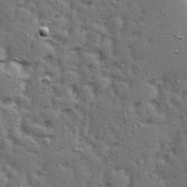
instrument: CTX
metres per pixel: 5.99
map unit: Ave
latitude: 15.7261
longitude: -104.7813
